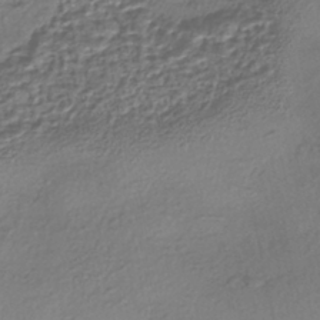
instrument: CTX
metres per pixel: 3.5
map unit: eHh
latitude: -42.4817
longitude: 122.4251
